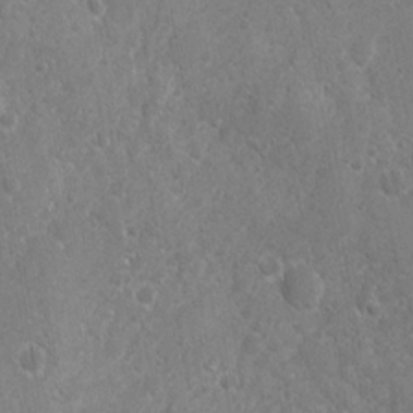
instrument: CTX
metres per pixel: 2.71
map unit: Ave
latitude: -10.7274
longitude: -119.9528
